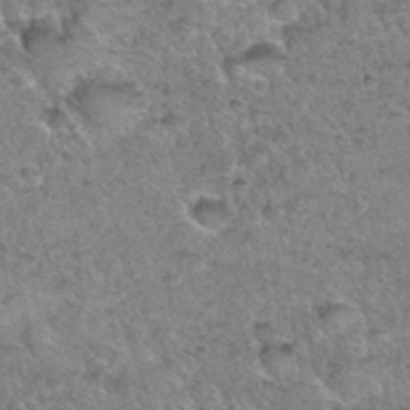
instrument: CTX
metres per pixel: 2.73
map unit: Hto
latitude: 35.8394
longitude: -47.8584
